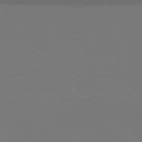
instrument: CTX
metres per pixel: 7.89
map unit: Hpe
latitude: 78.4412
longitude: -135.2159
